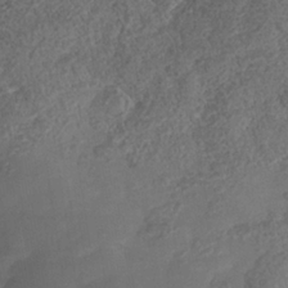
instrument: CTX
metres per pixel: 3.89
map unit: Nhe
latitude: -37.4832
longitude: -117.5938
